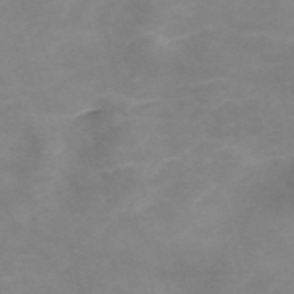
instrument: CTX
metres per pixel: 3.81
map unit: Nve
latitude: -57.8611
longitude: 59.4643
